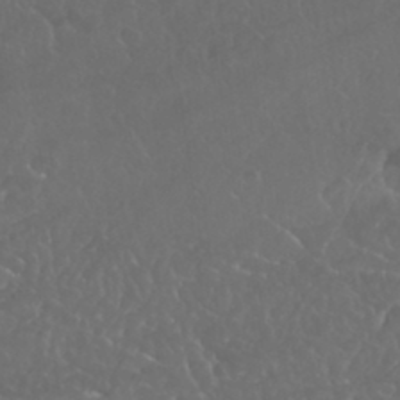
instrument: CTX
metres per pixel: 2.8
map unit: Nhu
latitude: 24.0633
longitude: -63.5560
